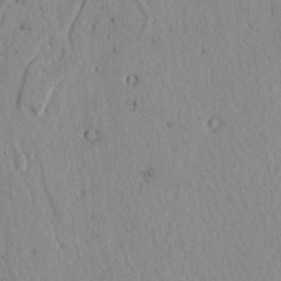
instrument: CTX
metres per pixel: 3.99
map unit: lAvf
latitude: 7.0647
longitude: 168.9541
